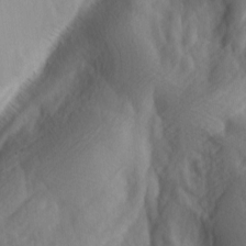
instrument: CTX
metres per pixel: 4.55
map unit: lAa
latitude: -4.7463
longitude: -123.4048
